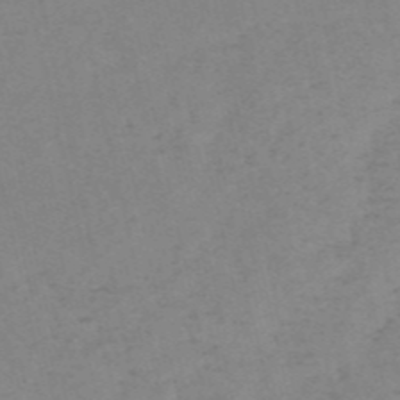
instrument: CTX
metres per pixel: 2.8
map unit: HNb
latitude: -54.6519
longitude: -42.1200
